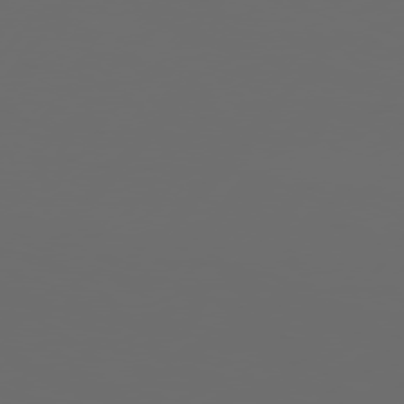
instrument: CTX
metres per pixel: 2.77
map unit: Hpe
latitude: 76.7813
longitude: -140.1955
